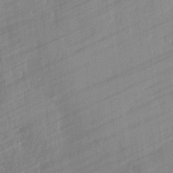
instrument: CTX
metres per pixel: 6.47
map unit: lAvf
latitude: -1.5966
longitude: -108.1766
